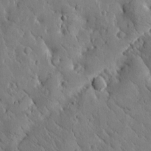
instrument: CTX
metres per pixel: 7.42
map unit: Htu
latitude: -1.1620
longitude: 175.5210
